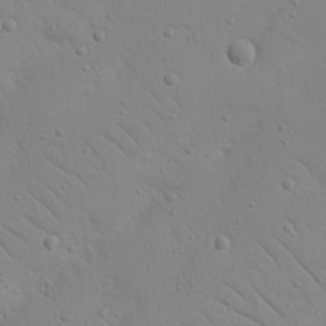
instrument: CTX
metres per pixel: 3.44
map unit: Nhu
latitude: 23.1781
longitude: -74.0255
